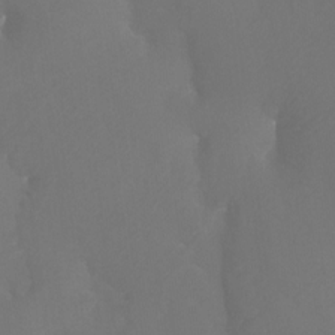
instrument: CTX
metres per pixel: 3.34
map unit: Htu
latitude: -7.2565
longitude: -33.4237
